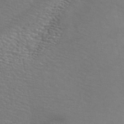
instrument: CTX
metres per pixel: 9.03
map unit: ANa
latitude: 44.5168
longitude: 25.6155
